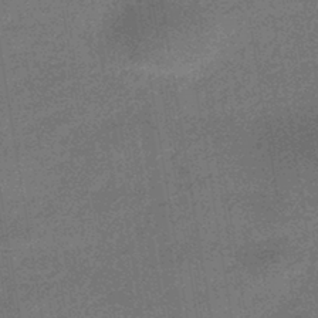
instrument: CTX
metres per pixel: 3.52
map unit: HNhu
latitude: -43.7477
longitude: 90.9731
